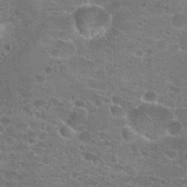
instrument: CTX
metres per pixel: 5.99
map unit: Hto
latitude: 22.3845
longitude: -43.4615
